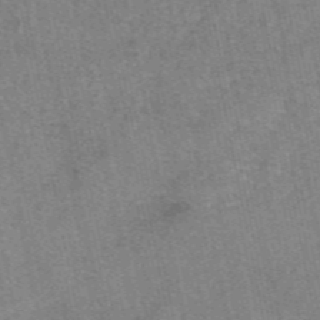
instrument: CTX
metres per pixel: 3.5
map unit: eAb
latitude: 47.4805
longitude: 103.5777
